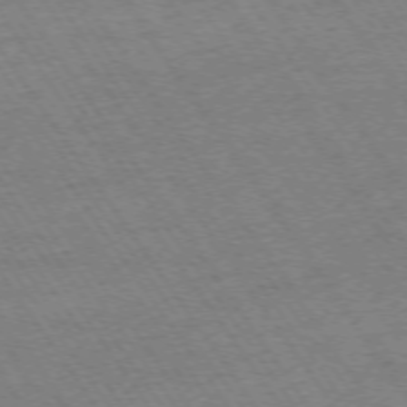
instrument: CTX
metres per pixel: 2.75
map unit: Ap
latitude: -73.9178
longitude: -83.0836
